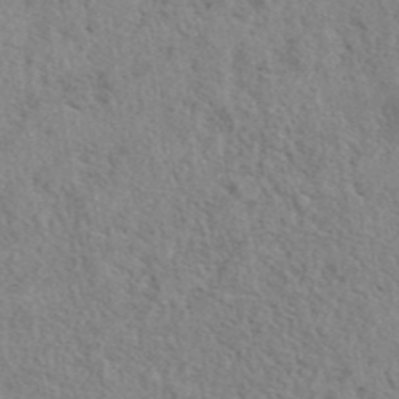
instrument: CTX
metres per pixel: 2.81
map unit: eAb
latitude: 42.6680
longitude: 113.3888
